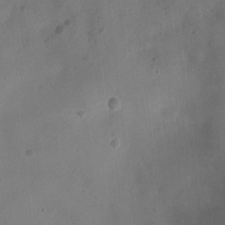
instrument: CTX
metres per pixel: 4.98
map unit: Nhu
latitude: -10.8219
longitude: -21.1781
